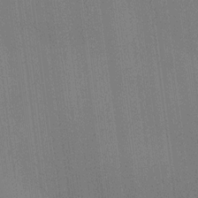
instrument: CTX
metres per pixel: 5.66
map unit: HNhu
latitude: 9.2915
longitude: 14.7086
